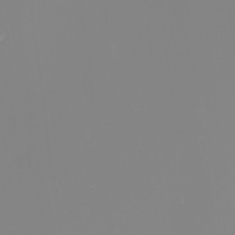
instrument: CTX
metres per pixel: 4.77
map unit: Nhu
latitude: 22.1389
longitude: -64.6113
